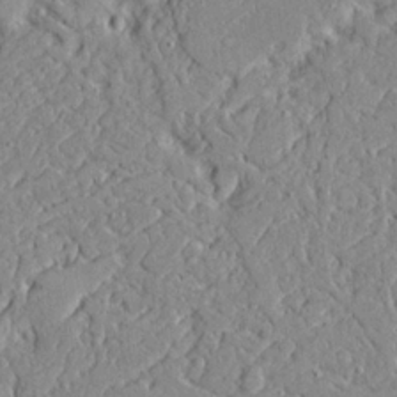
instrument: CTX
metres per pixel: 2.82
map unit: Ave
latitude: 22.6112
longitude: -129.0269
